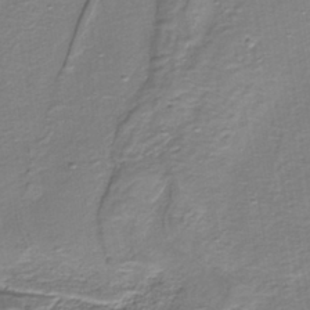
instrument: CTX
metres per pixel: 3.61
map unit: lHb
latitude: -39.2754
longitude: 53.2753
